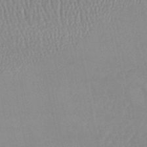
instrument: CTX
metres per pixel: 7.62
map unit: lHb
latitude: -44.1228
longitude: 76.6141
